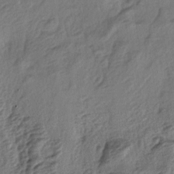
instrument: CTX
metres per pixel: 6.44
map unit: lAa
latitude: -4.4251
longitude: -123.9339
